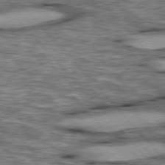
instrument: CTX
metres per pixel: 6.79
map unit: lApd
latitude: 76.5545
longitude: -49.5371
